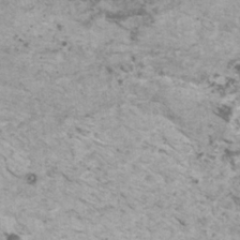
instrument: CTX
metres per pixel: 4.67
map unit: HNhu
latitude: 1.3103
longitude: 4.2172
